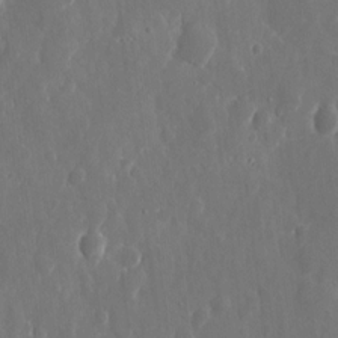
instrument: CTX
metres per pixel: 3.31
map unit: eHh
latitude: 10.7813
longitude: -71.2159
